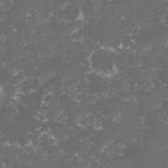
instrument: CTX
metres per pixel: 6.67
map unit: lHvf
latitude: -15.4266
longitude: -99.6316
